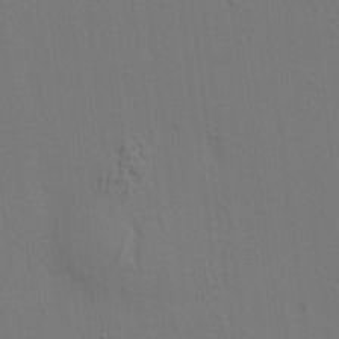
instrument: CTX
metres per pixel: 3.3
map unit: HNhu
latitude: 10.9703
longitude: 23.4455
